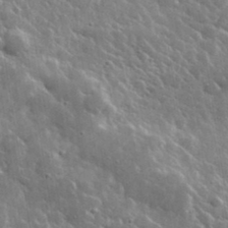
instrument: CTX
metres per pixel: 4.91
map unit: lHvf
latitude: 36.3467
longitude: -88.9703
